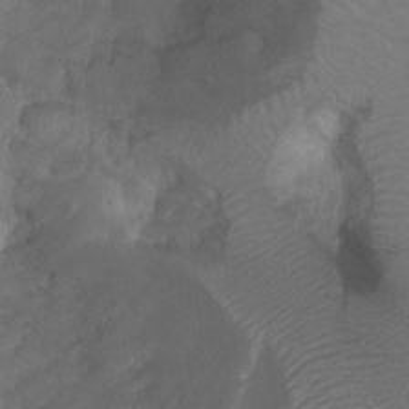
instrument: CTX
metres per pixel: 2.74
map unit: Ht
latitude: 2.1578
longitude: -24.6490
